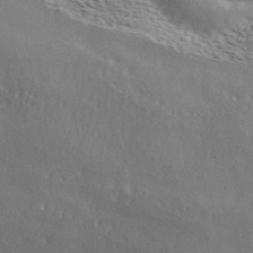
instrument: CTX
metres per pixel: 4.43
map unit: ANa
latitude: 41.5560
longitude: 55.6155
